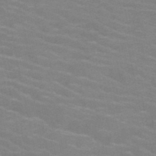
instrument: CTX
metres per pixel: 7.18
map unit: HNb
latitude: -46.9352
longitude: -46.8758
